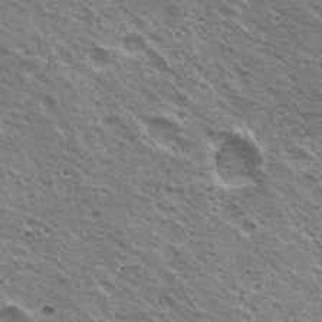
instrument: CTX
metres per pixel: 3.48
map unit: Hto
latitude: 22.8191
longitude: -31.7639
